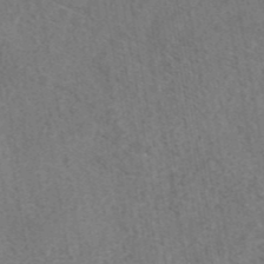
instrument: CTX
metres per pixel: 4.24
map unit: eAb
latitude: 42.9892
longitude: 107.3510
